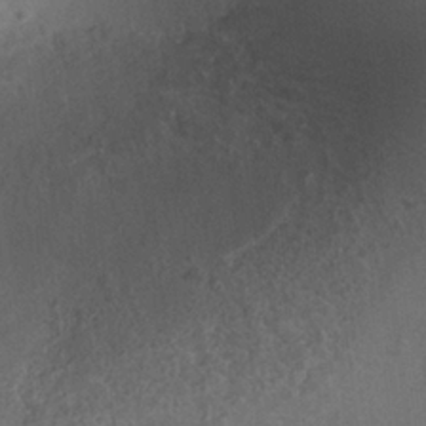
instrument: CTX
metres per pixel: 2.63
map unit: Nhe
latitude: -36.6140
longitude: -176.7057
